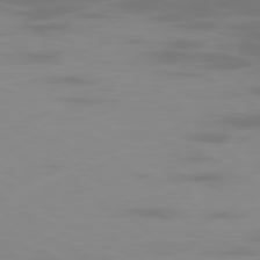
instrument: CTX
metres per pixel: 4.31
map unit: Ap
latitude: -79.0108
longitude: -70.1767
